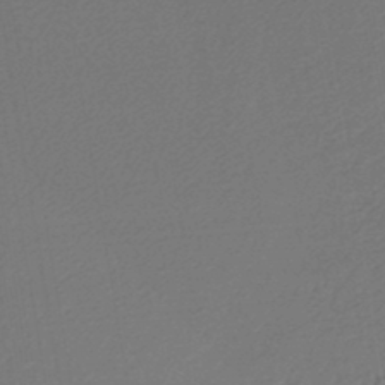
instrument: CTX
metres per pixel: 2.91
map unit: lHb
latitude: -45.9367
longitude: 57.1431
